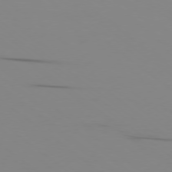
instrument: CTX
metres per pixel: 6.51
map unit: Ap
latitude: -77.9178
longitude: -66.2711
